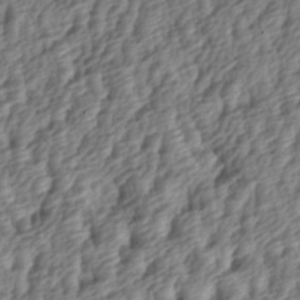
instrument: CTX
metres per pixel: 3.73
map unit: lAa
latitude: -4.2550
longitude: -122.9892
